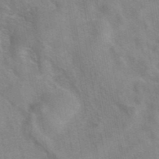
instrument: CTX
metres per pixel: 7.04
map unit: eAb
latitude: 41.8205
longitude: 106.9353
